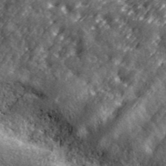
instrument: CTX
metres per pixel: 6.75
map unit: ANa
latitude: 40.4034
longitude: -90.1956
